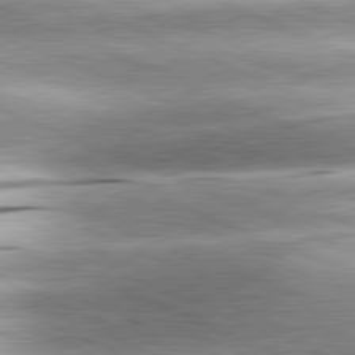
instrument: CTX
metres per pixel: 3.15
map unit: lApd
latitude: 81.8583
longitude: -167.5182
